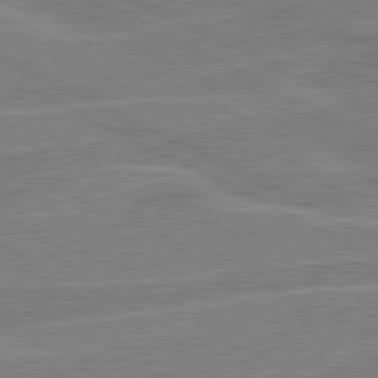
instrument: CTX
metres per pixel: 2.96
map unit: lApd
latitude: 80.7624
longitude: 120.7085
